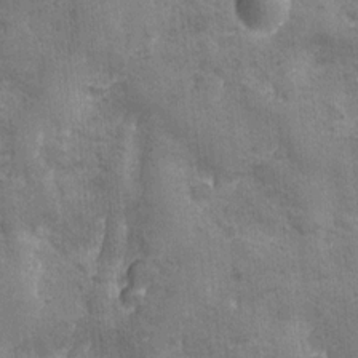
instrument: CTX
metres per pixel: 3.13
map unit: Ave
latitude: -7.8422
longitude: -120.1389
